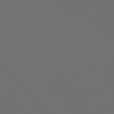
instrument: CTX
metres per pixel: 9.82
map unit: Hpe
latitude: 76.7246
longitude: -168.8002
